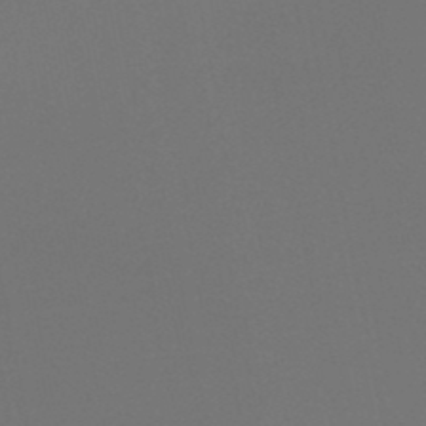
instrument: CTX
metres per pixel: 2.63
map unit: HNb
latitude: -47.3887
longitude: -43.0647
